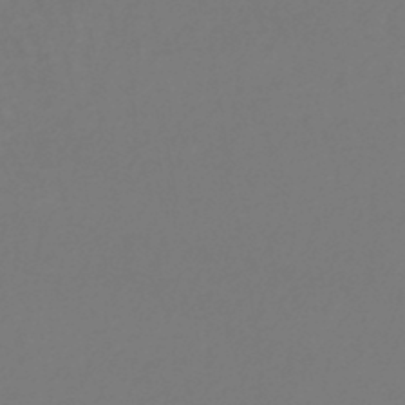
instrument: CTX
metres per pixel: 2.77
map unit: lHb
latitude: -45.2565
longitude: 76.5007
